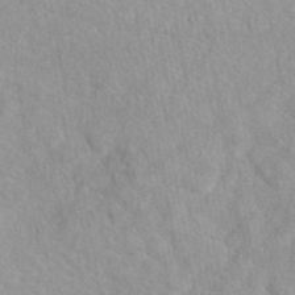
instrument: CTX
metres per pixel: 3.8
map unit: eAb
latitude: 44.4223
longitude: 108.6329
